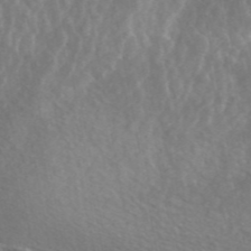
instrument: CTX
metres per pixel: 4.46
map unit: ANa
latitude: 45.1025
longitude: 28.3684
